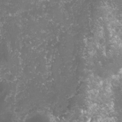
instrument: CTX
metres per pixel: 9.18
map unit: lHvf
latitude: -16.5196
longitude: -99.7827
